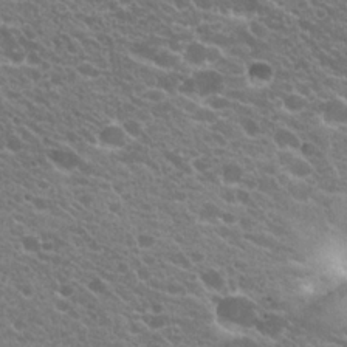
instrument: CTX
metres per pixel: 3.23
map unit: Hto
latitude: 20.3279
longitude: -34.8002
